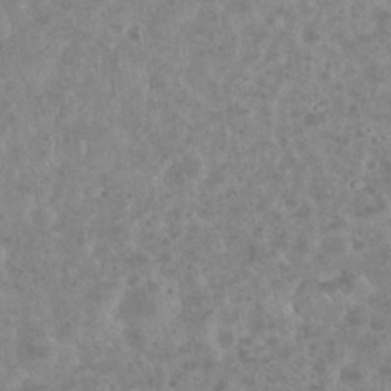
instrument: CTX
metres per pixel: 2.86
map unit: eHh
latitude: 34.8002
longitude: -61.8583
